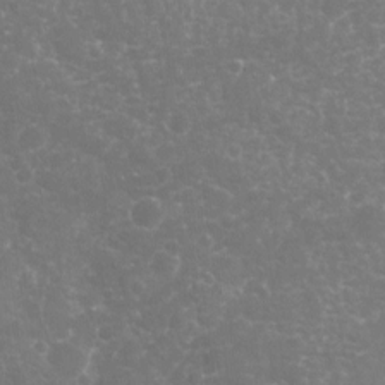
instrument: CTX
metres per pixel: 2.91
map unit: Nhu
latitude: -19.5966
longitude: -57.4615
